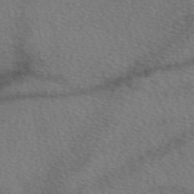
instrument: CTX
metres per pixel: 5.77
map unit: eAb
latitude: 50.6868
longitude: 110.1416
